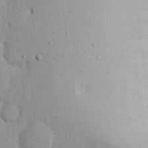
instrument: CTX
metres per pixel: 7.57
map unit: eHh
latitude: 18.8002
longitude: -72.3090
